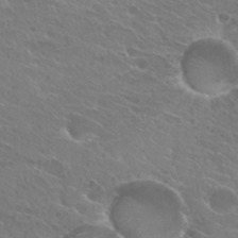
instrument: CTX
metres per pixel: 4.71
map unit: Hto
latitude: 25.1025
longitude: -38.1011
